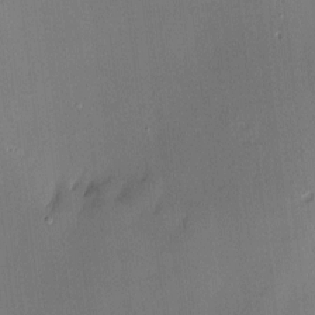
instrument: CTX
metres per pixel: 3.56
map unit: Nve
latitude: -7.6533
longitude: 175.1620
